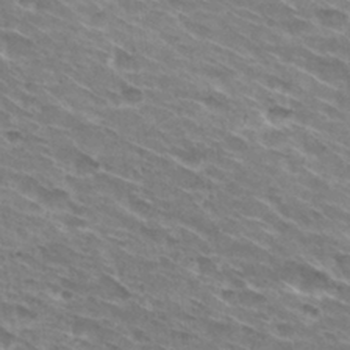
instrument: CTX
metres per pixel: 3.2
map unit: Hto
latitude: 30.0444
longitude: -42.8758
